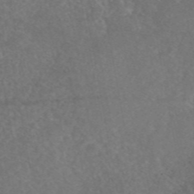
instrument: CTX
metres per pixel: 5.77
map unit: eAb
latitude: 46.7813
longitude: 115.2565
